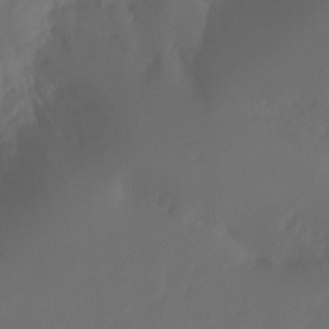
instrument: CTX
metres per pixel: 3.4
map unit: Nhu
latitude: -15.5588
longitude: -57.2159
